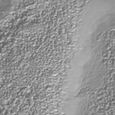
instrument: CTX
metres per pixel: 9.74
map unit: Nhu
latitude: -38.5763
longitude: -83.1403
